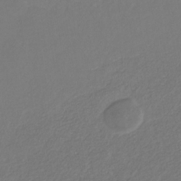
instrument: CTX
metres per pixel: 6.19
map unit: eHb
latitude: -30.3306
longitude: 65.5777
